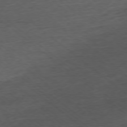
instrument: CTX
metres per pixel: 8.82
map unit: Ap
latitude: -78.0472
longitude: -92.2711
